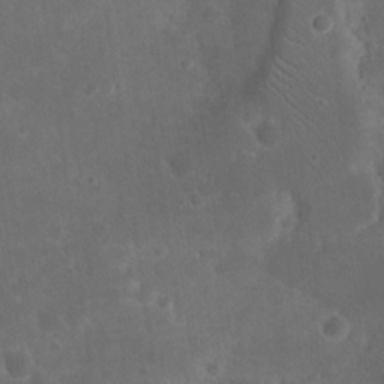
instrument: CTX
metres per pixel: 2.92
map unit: eHh
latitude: 19.7449
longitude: -64.8191
